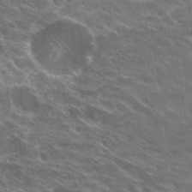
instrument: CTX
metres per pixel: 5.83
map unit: Hto
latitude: 29.8016
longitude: -44.0444
